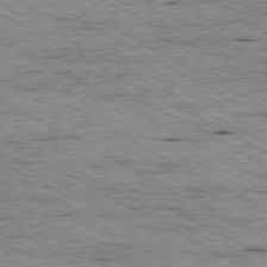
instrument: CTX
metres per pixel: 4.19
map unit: Ap
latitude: -80.5574
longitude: -53.0648
